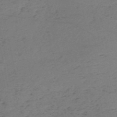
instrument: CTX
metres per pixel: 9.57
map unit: HNb
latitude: -55.4077
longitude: -43.6883
